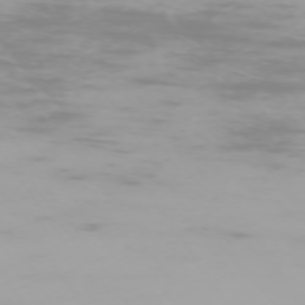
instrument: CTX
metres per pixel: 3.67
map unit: Hpe
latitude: -74.1228
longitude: 5.4076
